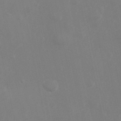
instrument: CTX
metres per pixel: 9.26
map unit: Hve
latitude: 33.4237
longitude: 150.6707
